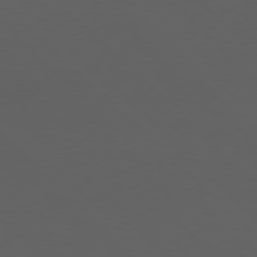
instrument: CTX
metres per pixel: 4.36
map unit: Hpe
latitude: 77.8772
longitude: -169.7072
